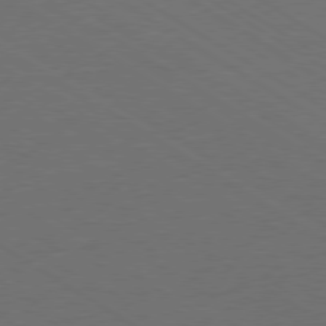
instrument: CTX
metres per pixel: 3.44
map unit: Ap
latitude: -79.7855
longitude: -52.3656
